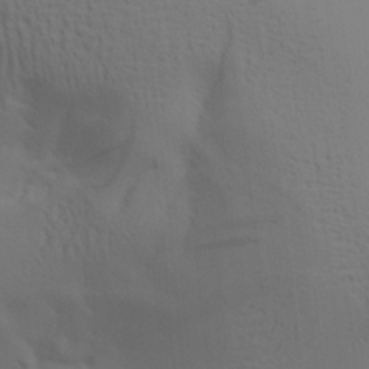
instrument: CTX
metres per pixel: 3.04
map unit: Aa
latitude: 27.8017
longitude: -131.5183
